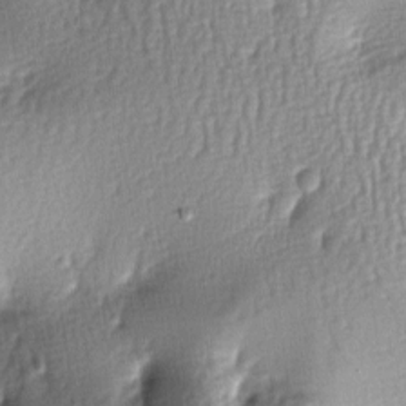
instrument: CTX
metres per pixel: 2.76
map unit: lAa
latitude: -6.8975
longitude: -126.8569
